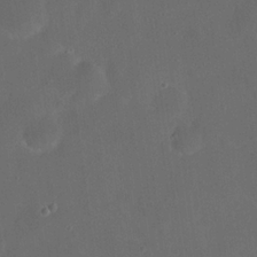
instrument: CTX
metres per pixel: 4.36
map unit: eHh
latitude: 19.4993
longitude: -65.2348
